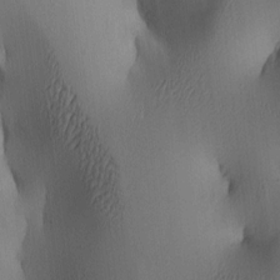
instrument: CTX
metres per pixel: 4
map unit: lAa
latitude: 4.8947
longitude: -112.5924
